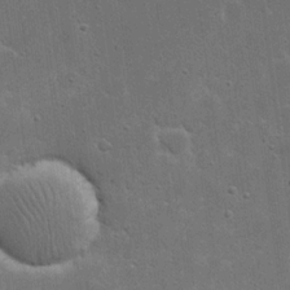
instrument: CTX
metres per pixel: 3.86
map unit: eHh
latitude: 21.9717
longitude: -67.3103
